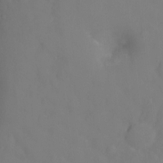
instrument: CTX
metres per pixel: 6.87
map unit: Ht
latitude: -1.6533
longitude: -33.6316
